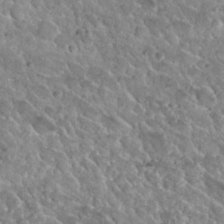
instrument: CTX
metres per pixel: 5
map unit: Nhu
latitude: 29.8016
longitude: -53.4238
